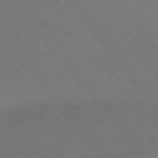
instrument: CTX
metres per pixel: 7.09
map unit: Ap
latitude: -75.7289
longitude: -64.4790
